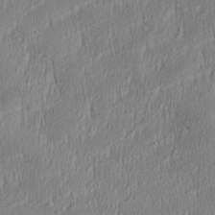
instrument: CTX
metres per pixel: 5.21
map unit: Aa
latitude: 28.3656
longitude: -137.8773
